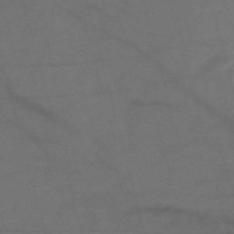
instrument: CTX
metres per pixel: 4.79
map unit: Nve
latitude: -59.0297
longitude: 51.3887
